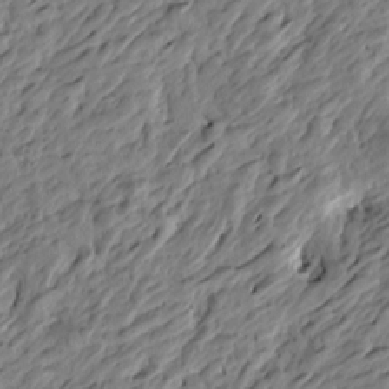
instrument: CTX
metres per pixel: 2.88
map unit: Htu
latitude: -3.5021
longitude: -179.1215
